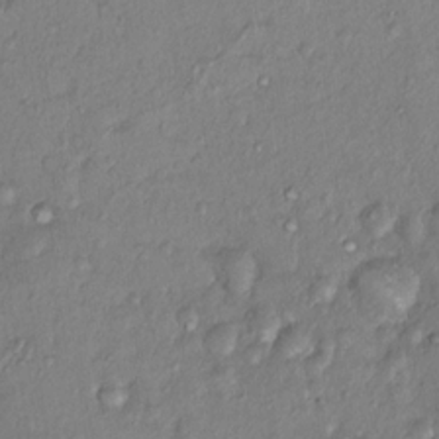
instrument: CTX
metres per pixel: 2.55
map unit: Hto
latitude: 14.4790
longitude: -29.6694
